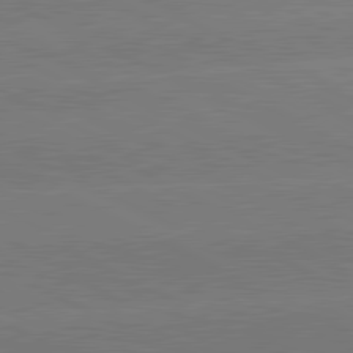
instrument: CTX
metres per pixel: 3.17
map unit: lApd
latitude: 81.2348
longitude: -150.6679
